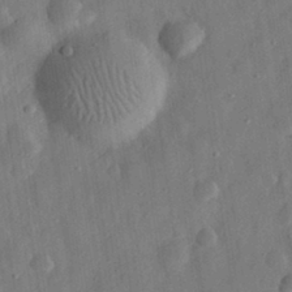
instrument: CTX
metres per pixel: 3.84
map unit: eHh
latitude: 30.7058
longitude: -74.8758
